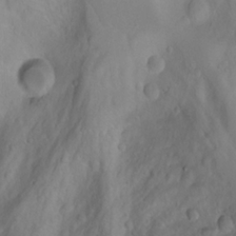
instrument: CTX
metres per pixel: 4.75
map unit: Aa
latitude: -3.5966
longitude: -71.3104
